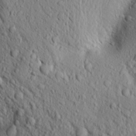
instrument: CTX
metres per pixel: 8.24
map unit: Aa
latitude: 18.5545
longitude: -147.9528
